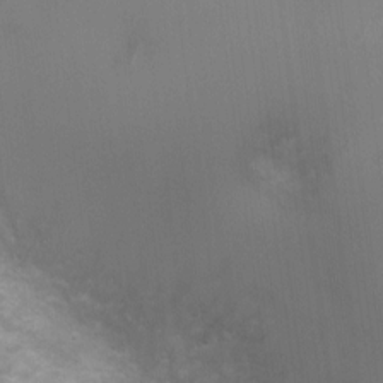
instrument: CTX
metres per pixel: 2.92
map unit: Ht
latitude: -3.1998
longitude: -17.0647
